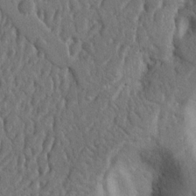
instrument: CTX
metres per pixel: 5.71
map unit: Nhu
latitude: 14.3090
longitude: -79.0648
